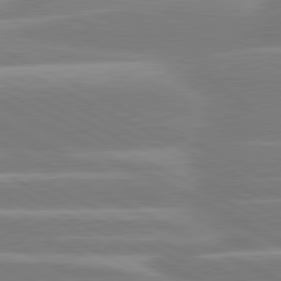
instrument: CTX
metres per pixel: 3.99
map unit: lApd
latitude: 80.8191
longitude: -134.8947
